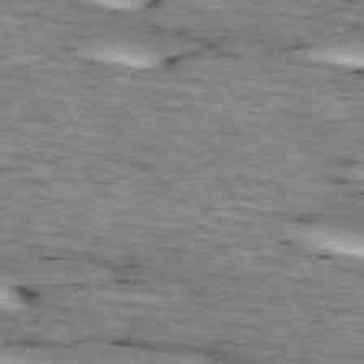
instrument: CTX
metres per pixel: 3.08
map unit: lApd
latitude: 73.4616
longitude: -54.2522
